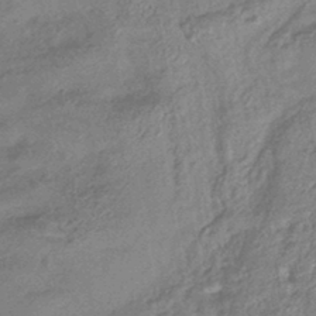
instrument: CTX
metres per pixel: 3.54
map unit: HNhu
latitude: -42.7085
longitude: 90.3684
